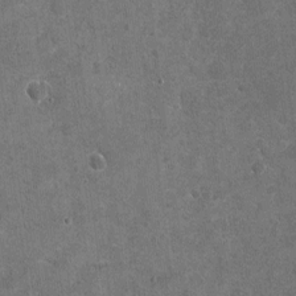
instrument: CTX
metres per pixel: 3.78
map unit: Nhu
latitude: -17.2565
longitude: -56.2144
